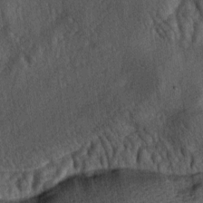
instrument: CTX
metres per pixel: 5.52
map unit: lAa
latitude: -5.3131
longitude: -126.2523
